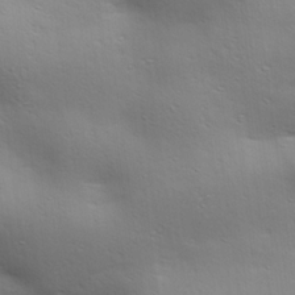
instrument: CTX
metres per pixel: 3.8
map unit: lAa
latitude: 18.1200
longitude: -138.2900
